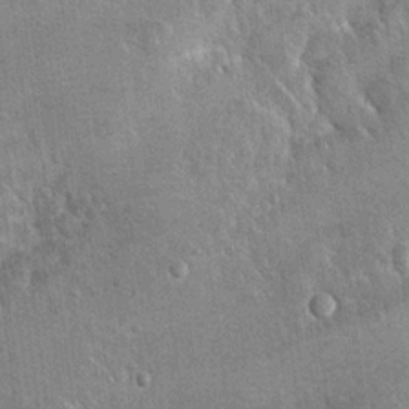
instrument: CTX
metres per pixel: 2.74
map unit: Hto
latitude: 11.6883
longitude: -36.1955
